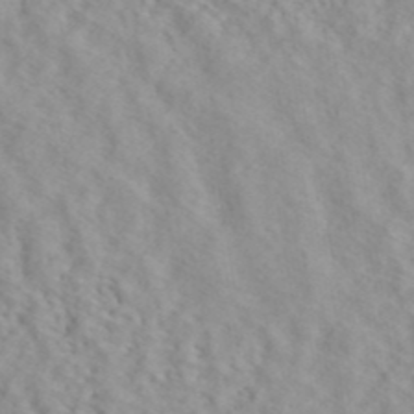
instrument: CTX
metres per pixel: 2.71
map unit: ANa
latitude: 40.7435
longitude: 28.7841
